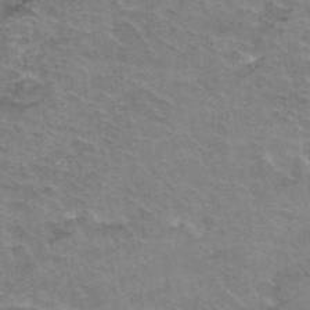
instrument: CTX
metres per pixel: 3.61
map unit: Hto
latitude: 37.6694
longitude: -43.3482
